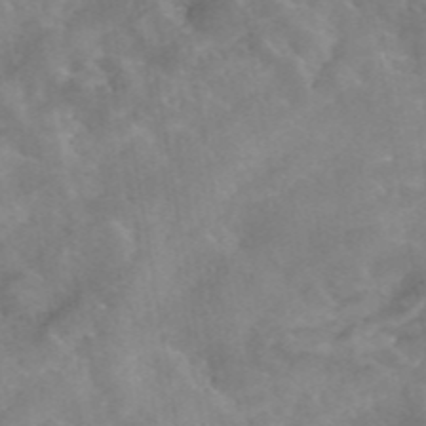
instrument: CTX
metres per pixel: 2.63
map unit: eAb
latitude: 45.8016
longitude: 126.4440
